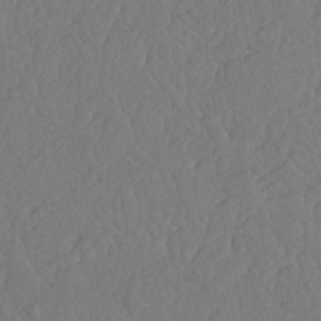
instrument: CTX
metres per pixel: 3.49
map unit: Nhu
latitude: 25.8961
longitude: -57.1592
